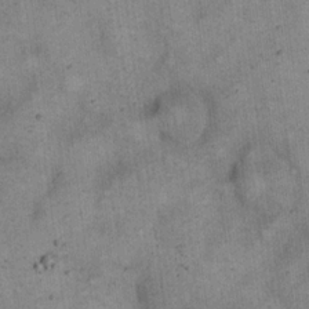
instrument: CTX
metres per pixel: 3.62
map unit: eHh
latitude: 20.3468
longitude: -60.6868
